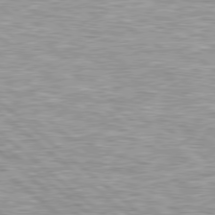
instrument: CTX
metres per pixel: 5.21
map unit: Hpe
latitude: 78.7058
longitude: -157.5938
